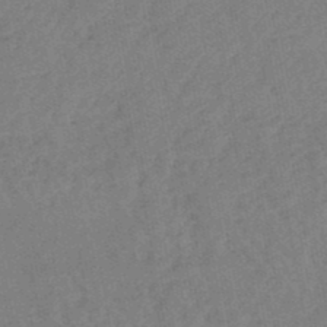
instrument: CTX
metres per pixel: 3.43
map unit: lHb
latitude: -48.0472
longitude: 71.3132
